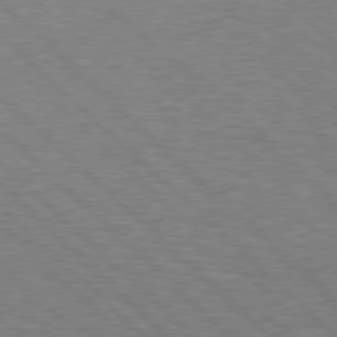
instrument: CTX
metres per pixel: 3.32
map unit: Hpe
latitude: 78.1578
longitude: -158.7246
